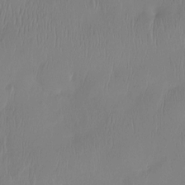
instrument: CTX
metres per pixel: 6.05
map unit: Htu
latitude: -14.4818
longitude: -47.2915
